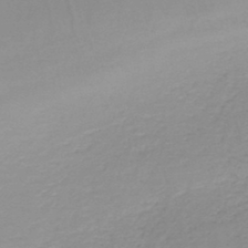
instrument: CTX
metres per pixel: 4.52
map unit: HNb
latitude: -44.9542
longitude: -44.3656
